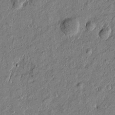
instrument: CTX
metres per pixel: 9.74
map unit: Htu
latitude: -7.5210
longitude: 177.7100
